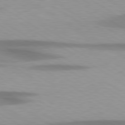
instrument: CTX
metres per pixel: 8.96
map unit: lApd
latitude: 79.6127
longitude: -124.0633
